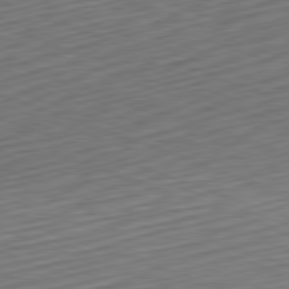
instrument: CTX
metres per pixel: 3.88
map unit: Hpe
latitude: -82.3117
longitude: 15.8801
